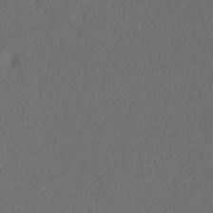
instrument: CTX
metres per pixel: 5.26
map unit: Htu
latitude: -6.1417
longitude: -69.9906
